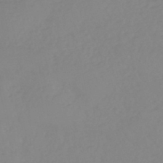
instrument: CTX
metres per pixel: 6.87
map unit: eHb
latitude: -45.1053
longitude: 84.6707
